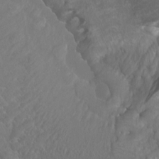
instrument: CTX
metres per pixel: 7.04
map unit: Htu
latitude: -10.9731
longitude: -72.7435
